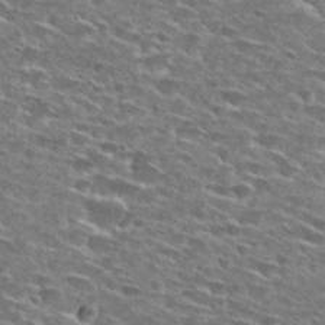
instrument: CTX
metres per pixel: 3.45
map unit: Hto
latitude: 28.3278
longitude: -46.7058
